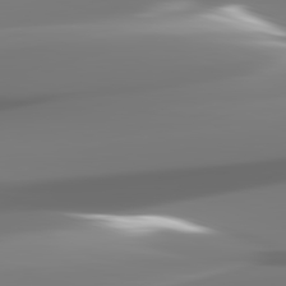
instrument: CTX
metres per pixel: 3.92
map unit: lApd
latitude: 82.4601
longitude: -145.7449
